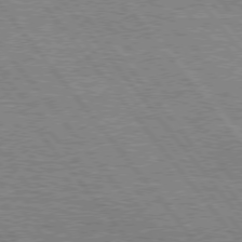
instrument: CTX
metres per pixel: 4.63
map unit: Hpe
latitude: 75.1970
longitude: -139.3671
